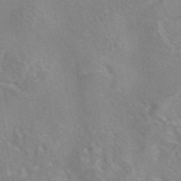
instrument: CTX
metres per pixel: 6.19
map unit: eAb
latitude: 45.5371
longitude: 109.1053
